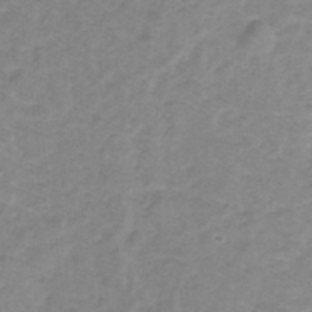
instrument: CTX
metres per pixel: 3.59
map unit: lHb
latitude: -31.7477
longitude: 66.8975
